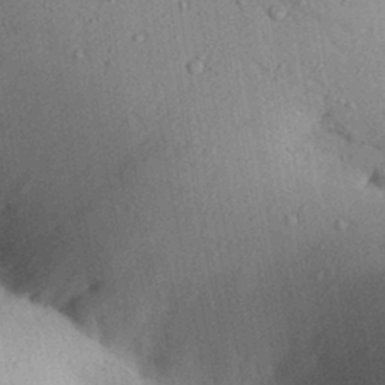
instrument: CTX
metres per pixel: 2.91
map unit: Aa
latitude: 29.4804
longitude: -146.8758
